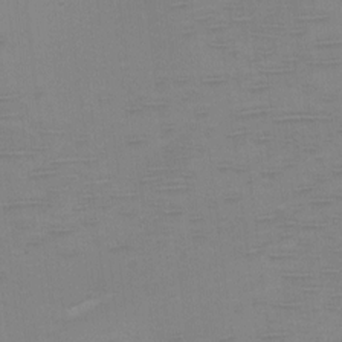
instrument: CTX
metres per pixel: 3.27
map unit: eHh
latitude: -5.2754
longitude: -78.8947
